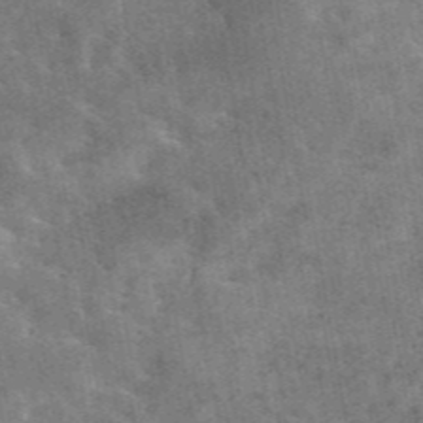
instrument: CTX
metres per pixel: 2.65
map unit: eAb
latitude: 44.8758
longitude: 125.2187
